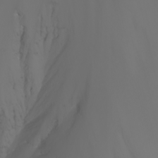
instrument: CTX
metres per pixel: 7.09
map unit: Nhu
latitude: -7.7477
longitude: -84.4412
